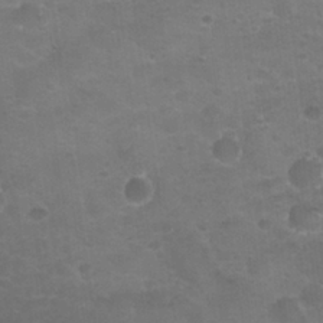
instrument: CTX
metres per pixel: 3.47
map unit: Nhu
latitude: 24.8946
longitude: -51.2726
